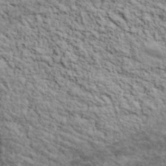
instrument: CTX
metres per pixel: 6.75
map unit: lHvf
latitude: 38.8002
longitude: -88.9514
